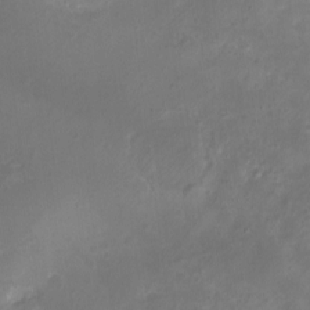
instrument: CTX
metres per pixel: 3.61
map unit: eHh
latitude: -5.6533
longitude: -77.7827
